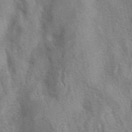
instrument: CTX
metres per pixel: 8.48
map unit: eAb
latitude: 40.6301
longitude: 106.8597
